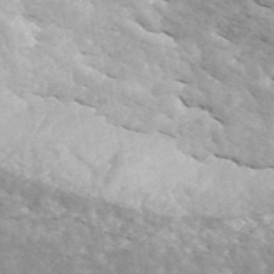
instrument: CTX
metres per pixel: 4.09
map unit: ANa
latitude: 43.3104
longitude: 46.2361
